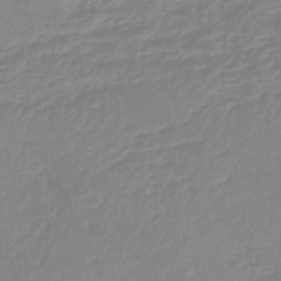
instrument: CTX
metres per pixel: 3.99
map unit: lHb
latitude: -45.2565
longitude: 72.3495
